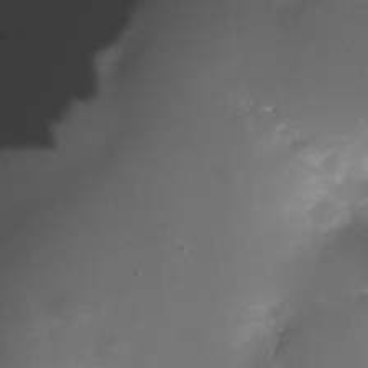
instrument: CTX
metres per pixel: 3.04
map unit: Nhe
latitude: -33.0865
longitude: -117.3482
